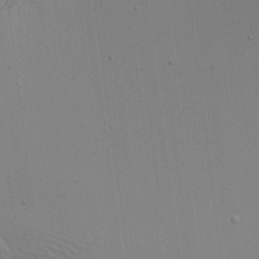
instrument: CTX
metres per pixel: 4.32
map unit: Aa
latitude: 18.9702
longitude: -141.1025
